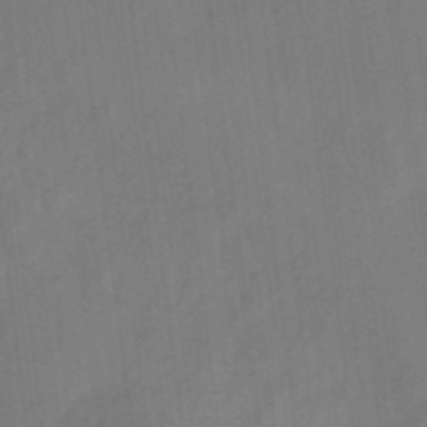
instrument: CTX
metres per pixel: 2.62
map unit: eHh
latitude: 4.9136
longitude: -73.9528
